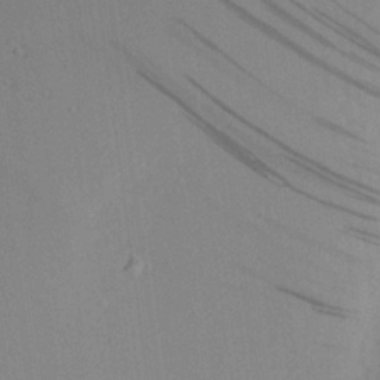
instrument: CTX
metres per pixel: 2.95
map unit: Aa
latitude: 19.5749
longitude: -140.8569
